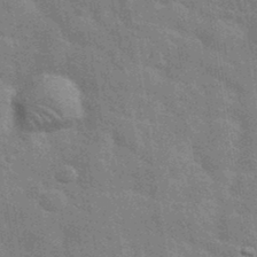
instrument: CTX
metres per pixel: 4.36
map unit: eHh
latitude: 36.5735
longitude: -65.7827
